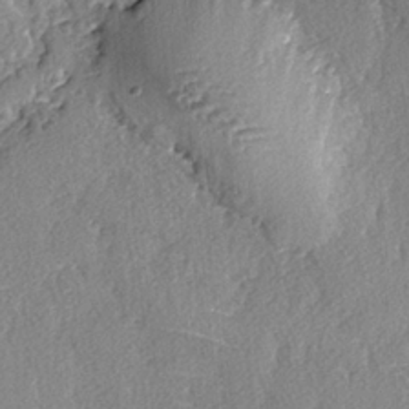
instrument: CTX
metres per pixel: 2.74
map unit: lAvf
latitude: -4.0472
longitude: -108.2711
